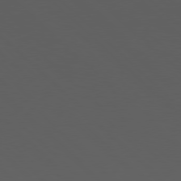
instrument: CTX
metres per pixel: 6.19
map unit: Hpe
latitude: 77.7638
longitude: -170.0444
